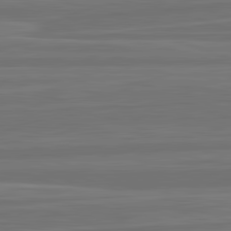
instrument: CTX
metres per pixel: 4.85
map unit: lApd
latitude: 82.4790
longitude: -175.3671
